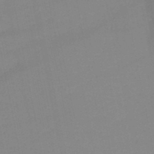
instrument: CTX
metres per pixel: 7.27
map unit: HNb
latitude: -49.2943
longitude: -40.5167
